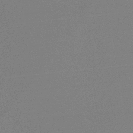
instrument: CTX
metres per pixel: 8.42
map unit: HNb
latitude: -34.4629
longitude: 52.6707
